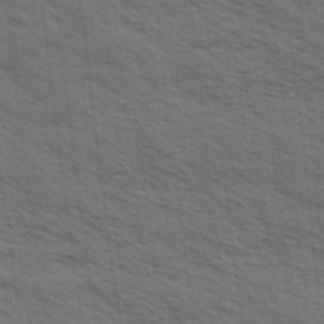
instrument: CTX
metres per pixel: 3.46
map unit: Hve
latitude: 31.6505
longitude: 149.8234
